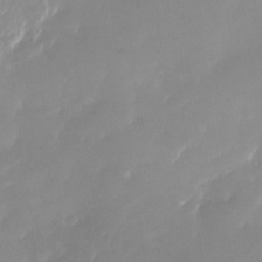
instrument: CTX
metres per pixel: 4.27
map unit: Nhu
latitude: -23.5210
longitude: -71.9150
